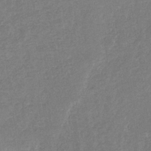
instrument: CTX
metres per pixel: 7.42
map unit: eHb
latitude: -34.6141
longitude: 76.5385
